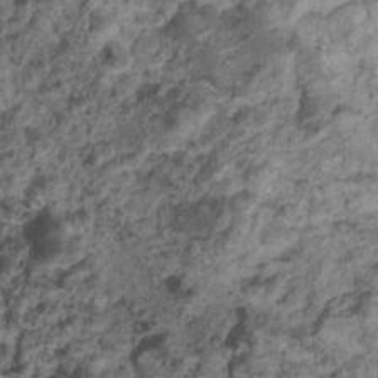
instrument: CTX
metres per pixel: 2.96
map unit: Nhu
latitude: 5.8583
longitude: -18.2522
